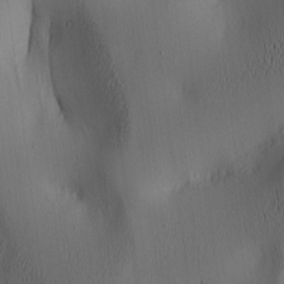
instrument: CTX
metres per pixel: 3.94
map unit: lAa
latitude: 5.1025
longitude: -112.7246
